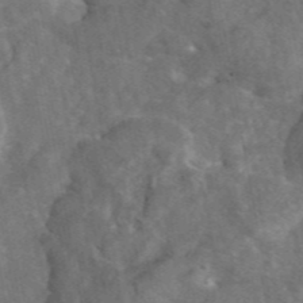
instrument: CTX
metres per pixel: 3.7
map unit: eAb
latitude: 45.6505
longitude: 116.5006
